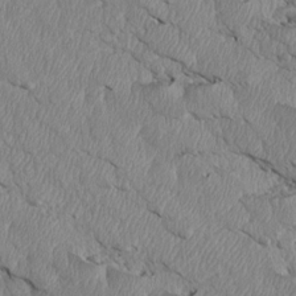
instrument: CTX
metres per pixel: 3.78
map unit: Htu
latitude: 3.8583
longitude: 152.5195
